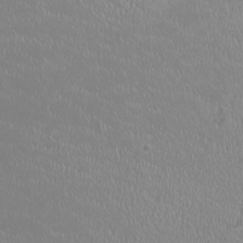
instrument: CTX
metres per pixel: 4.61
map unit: HNhu
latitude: -1.1054
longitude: 1.3132
